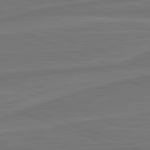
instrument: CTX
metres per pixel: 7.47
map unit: lApd
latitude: 82.2522
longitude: -175.0459
